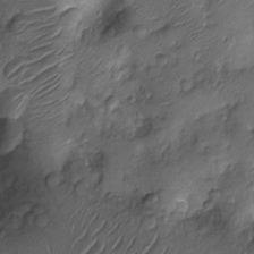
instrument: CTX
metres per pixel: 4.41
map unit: Nhu
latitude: -13.4266
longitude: -23.0458
